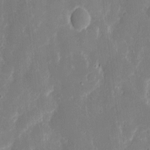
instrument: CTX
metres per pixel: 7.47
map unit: eHh
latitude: 7.0080
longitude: -69.3671
